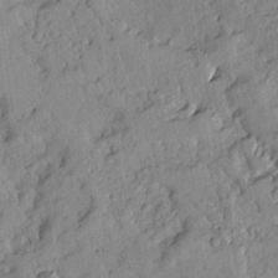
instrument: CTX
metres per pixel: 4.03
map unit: Ave
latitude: 13.9528
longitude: -131.6883
